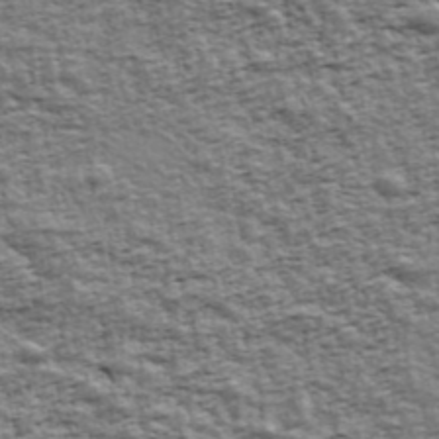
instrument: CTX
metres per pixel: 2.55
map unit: Ave
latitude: 43.1781
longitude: -111.9150
